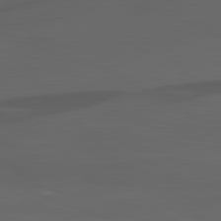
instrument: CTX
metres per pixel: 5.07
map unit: lApd
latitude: 81.9339
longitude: 126.7463
